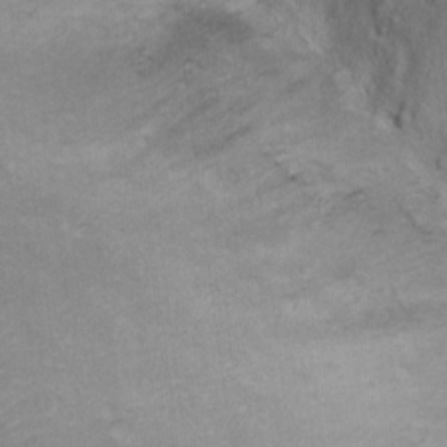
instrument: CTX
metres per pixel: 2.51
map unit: Ht
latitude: 12.4223
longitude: -39.2348
